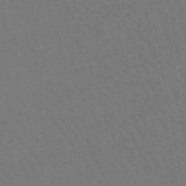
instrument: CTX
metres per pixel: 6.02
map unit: lHb
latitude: -47.6910
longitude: 74.9542
